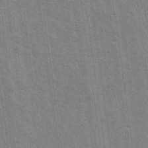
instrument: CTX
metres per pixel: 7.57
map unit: Nhu
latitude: 18.5734
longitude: -30.9325
